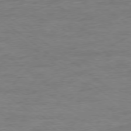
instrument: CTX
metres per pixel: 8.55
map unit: Ap
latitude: -78.9730
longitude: -102.2900
